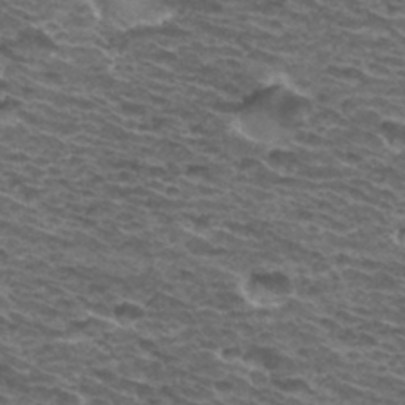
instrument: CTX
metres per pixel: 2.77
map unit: Hto
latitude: 34.0822
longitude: -39.8394
